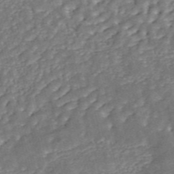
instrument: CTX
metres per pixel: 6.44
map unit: ANa
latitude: 45.6127
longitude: 25.0486
